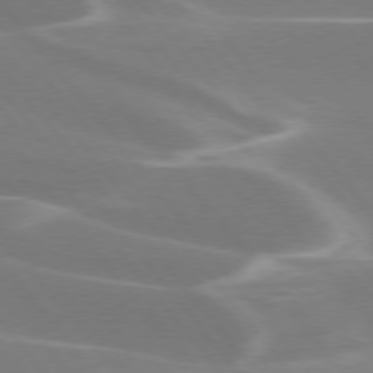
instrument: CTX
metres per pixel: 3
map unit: lApd
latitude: 75.8772
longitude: -62.6869
